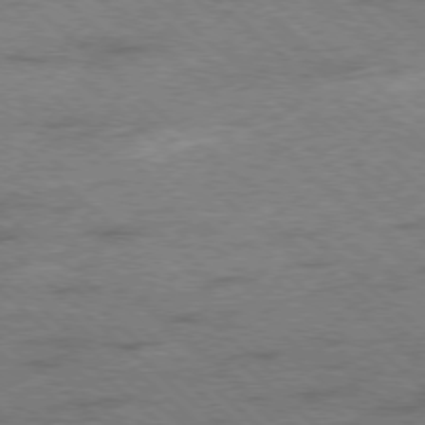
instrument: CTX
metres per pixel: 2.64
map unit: Ap
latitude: -78.3495
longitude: -50.8569
